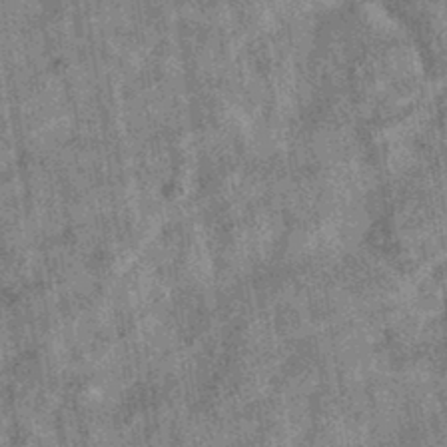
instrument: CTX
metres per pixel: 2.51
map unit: eAb
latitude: 35.8394
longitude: 114.8030
